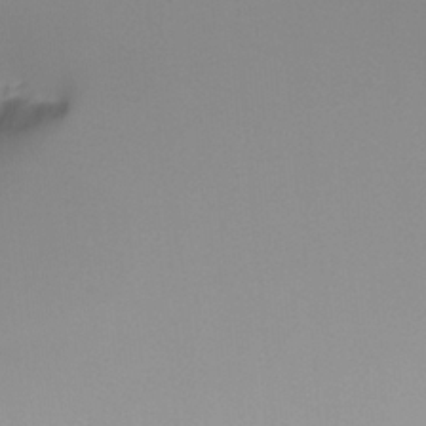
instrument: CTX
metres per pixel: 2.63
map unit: Ht
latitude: -13.4643
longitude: -51.2726
